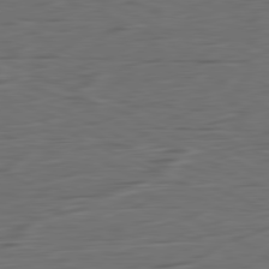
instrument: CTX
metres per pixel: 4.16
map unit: Ap
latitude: -81.5966
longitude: -61.8772
